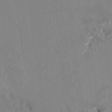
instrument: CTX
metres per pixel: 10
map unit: HNhu
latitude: 7.5938
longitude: 2.6707
